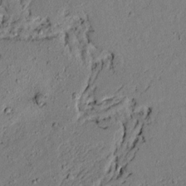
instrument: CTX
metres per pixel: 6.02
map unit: lAvf
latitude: 4.6868
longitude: 167.3321
